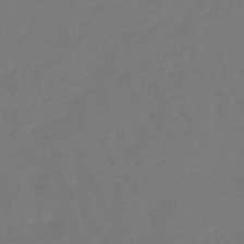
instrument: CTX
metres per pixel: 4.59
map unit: eHb
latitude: -47.4643
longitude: 82.2928
